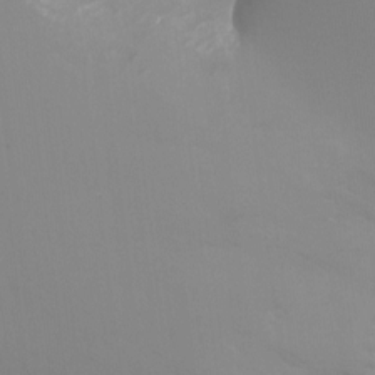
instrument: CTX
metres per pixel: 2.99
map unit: Nhu
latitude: -16.8030
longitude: -48.1578
